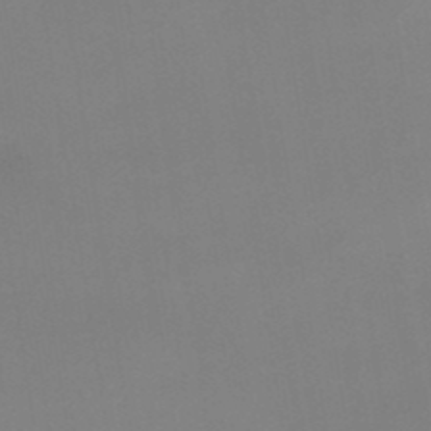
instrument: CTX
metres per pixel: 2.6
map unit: lHb
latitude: -48.3873
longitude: 67.5966
